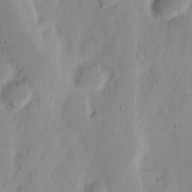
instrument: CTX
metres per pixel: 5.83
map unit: Nhu
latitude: 16.0822
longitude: -73.5749
